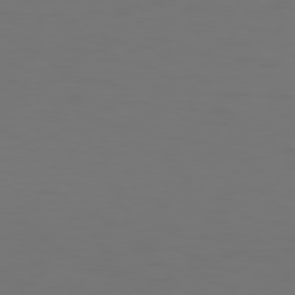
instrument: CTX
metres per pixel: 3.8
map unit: Hpe
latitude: 76.3845
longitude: -131.1593
